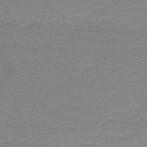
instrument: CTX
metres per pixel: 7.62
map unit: HNb
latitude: -49.0676
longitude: -42.2712
